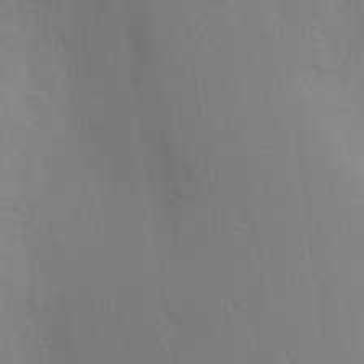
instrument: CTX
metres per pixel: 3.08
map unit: Aa
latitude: 23.7072
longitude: -145.5749
